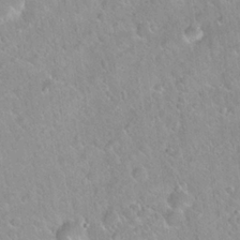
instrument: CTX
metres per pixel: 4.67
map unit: Hto
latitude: 21.1592
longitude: -52.6302
